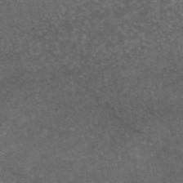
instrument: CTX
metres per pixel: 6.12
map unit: eAb
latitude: 45.9150
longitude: 116.4817
